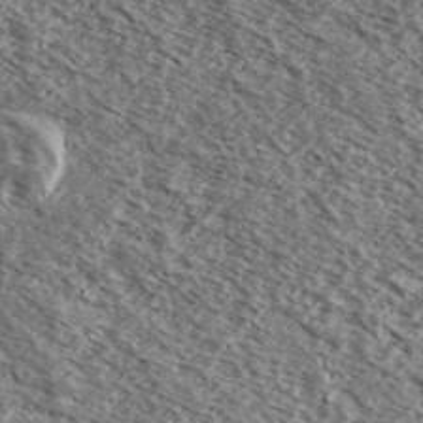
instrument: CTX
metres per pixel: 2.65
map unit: Ave
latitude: 38.3089
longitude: -108.8947
